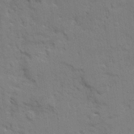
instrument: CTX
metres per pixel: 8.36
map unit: Ave
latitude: 22.8002
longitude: -130.5357
